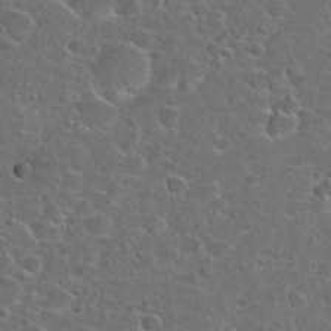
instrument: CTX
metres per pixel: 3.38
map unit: Hto
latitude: 23.9717
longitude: -46.7058
